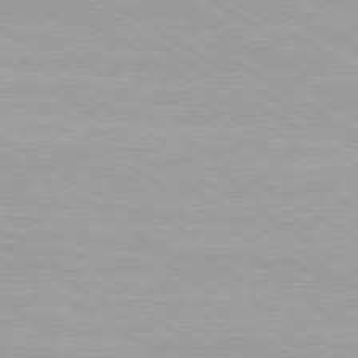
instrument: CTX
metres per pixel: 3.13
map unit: lApd
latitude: 80.5924
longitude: 160.2173
